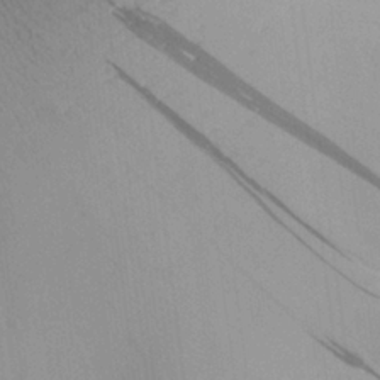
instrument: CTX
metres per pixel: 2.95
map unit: Aa
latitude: 25.4993
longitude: -144.7813
